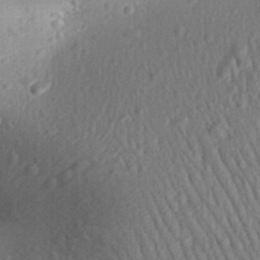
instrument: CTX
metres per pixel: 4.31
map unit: Aa
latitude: 29.7638
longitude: -138.7435
